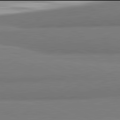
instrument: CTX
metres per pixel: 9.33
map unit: lApd
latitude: 81.9906
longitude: 173.8233
